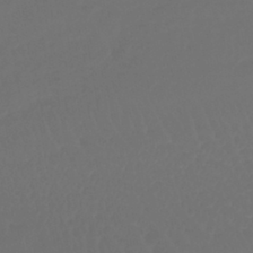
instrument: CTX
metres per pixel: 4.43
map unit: lHb
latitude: -43.1053
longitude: 67.3887
